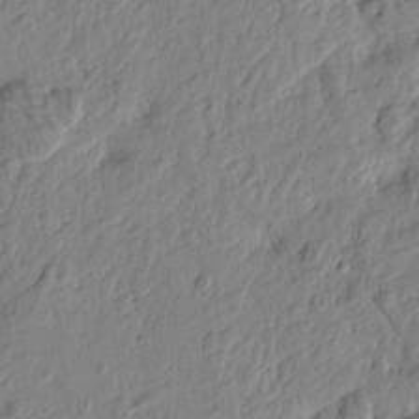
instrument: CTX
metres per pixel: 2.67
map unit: Htu
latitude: -2.5762
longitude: 179.7288
